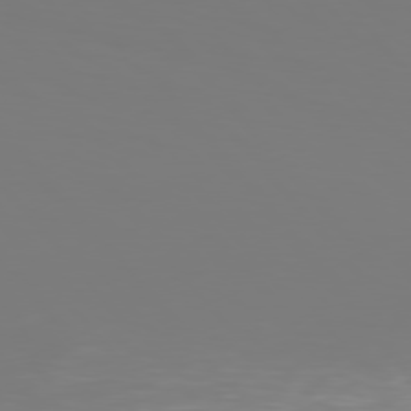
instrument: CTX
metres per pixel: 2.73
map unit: Hpe
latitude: 76.0633
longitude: -132.6868
